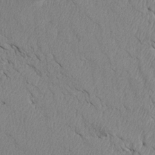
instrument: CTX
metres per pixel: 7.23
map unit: Htu
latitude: 3.3104
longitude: 153.2565
